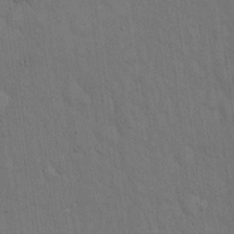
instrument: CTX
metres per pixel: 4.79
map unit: Hto
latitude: 14.7247
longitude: -61.2915
